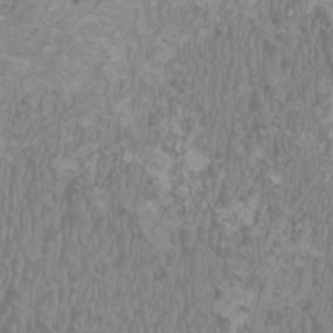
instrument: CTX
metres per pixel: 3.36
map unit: HNhu
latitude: 1.7260
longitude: -1.1592
